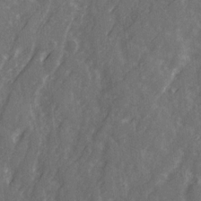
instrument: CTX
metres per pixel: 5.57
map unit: Ave
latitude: 21.2726
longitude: -132.2145
